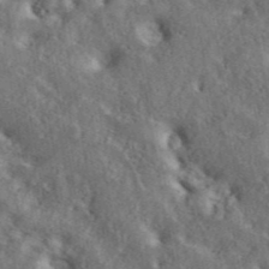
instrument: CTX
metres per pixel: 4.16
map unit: ANa
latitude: 43.5560
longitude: 48.5952
